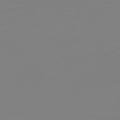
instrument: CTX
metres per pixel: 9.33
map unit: Hpe
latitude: 77.4804
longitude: -124.6868
